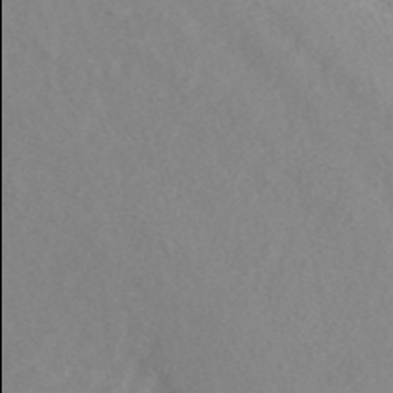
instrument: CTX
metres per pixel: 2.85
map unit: ANa
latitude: 46.1956
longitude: 50.0094
